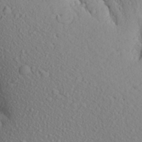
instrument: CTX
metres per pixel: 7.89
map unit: Aa
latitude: 24.5167
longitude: -147.2726
